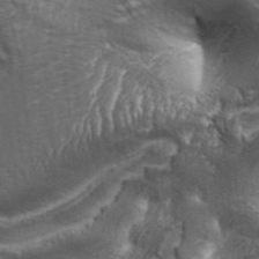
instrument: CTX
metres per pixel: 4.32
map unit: Aa
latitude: 33.7261
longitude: -135.7260
